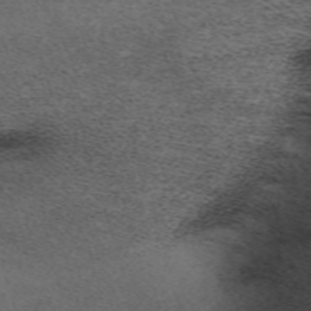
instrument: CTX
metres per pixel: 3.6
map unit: eHh
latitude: -62.0283
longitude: 49.4833
